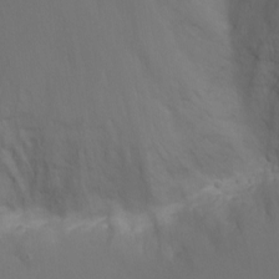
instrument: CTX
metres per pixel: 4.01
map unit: Nhu
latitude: -13.5966
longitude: -70.9891
